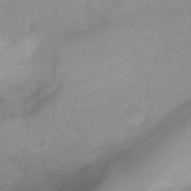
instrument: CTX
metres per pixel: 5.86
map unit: Ht
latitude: -0.7653
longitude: -19.5560
